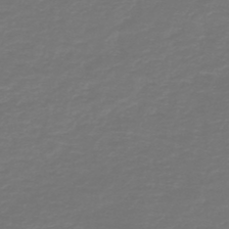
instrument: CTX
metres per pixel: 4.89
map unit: HNb
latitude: -47.1431
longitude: 53.2753
